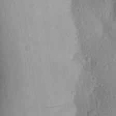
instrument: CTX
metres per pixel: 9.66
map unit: Aa
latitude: 27.2915
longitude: -145.5371
